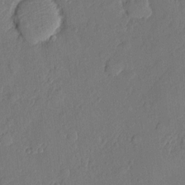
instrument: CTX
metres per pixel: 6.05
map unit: eHh
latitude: 5.2915
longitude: -74.8002
